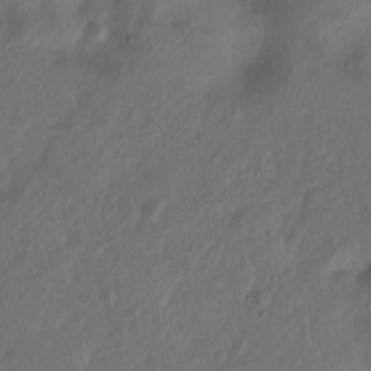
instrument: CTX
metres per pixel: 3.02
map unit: Nhu
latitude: 6.9703
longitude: -22.3089
